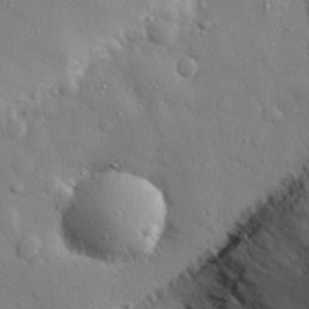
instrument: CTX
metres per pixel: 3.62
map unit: eHh
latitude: 28.4412
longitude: -78.2334
